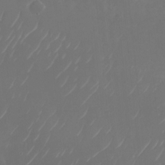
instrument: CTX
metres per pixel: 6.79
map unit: Nhu
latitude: -28.4251
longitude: -70.1578
